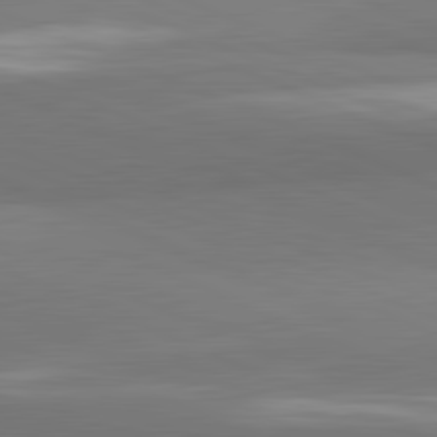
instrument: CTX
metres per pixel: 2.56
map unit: lApd
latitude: 82.1388
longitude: 150.8597
